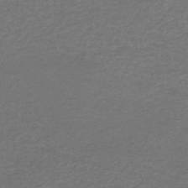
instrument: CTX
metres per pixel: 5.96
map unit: HNb
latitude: -43.7666
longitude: 51.2376
